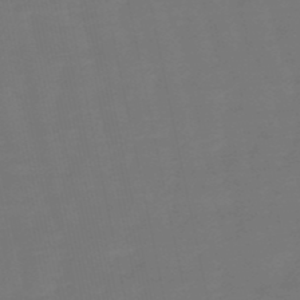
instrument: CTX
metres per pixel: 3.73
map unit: eHb
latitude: -50.2739
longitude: 78.0472
